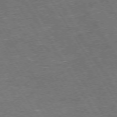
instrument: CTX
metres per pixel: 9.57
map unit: Hpe
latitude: 71.9717
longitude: -123.5749
